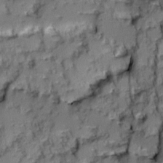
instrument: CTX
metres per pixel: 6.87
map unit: Ave
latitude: 0.6490
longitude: -110.1767
